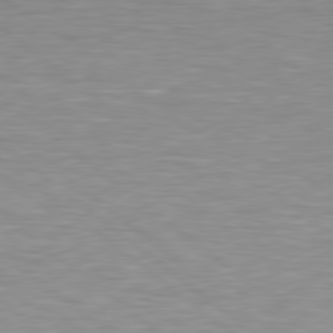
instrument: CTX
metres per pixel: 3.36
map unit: lApd
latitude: 79.3860
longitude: -88.8569
